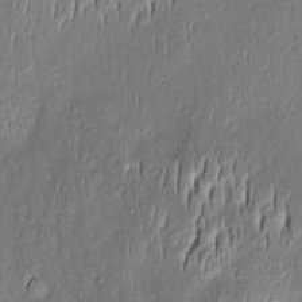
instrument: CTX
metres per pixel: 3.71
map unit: Aa
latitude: 8.4601
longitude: -132.6679
